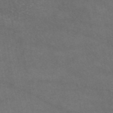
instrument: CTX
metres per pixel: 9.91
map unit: eAb
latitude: 46.0822
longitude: 117.6532
